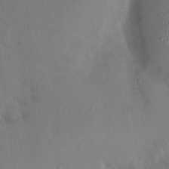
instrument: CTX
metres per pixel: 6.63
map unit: HNhu
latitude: 4.5168
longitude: -5.1025
